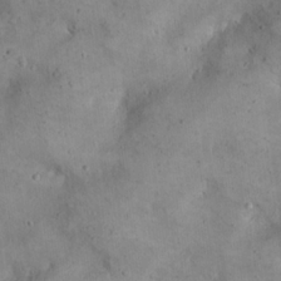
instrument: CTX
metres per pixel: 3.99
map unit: eHh
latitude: 20.9703
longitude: -61.3292
